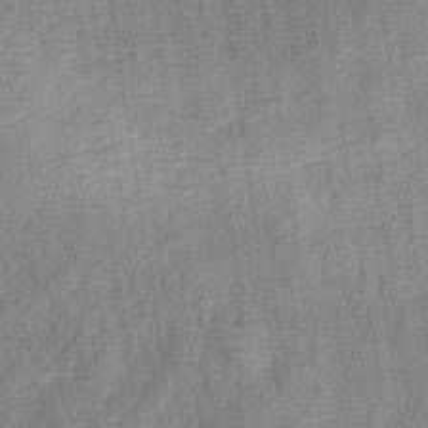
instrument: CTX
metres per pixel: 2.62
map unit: HNb
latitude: -32.5952
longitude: 58.0283
